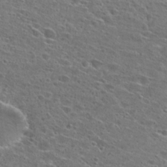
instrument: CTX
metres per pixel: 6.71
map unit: Hto
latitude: 25.9717
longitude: -46.4412
